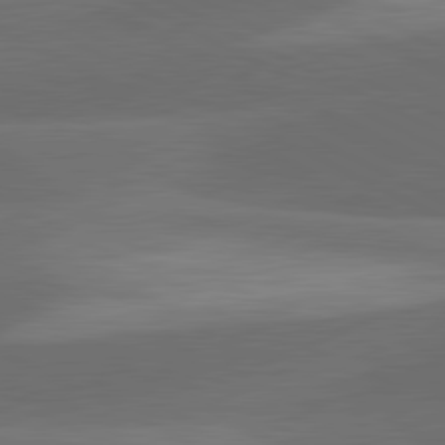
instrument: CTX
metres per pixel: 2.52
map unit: lApd
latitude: 81.3104
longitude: 127.2753
